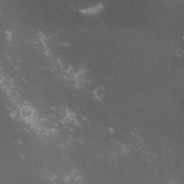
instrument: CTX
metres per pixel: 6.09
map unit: lHvf
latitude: -13.3321
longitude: -101.0270
